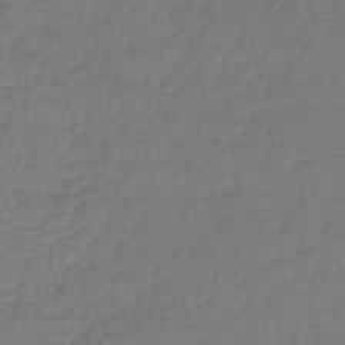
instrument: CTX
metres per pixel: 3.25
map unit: lHb
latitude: -43.0864
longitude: 69.3698
